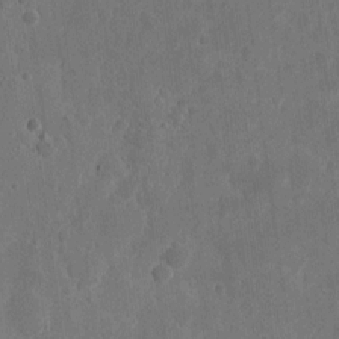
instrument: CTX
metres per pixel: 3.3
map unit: eHh
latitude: 7.1214
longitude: -72.8758
